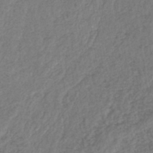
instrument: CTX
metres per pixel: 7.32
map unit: lHb
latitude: -43.0108
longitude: 71.1809
